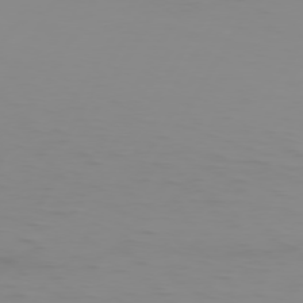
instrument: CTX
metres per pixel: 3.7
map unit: Hpe
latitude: 74.5168
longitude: -126.3845
